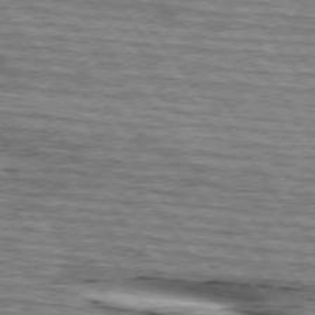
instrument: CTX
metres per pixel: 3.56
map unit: lApd
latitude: 74.3656
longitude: -75.5182
